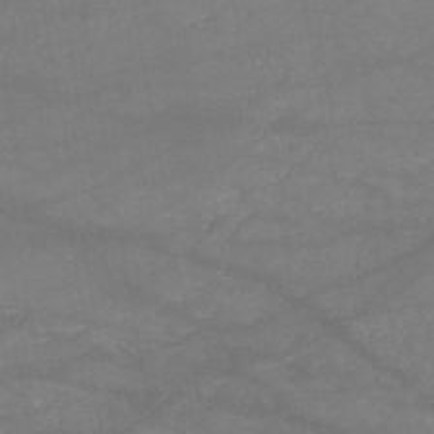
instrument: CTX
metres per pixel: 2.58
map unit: HNb
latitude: -51.1809
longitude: -39.7072
